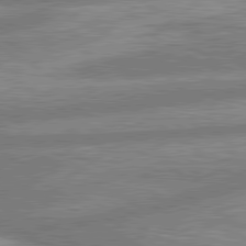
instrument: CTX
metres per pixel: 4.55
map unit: lApd
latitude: 80.3278
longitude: -166.4223
